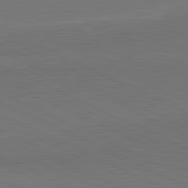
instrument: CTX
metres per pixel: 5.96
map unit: lApd
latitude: 81.7827
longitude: 157.2754
